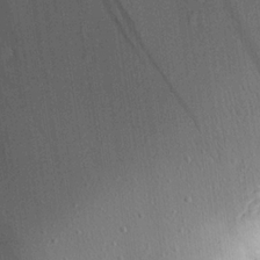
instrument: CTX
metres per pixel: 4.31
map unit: Aa
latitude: 21.2537
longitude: -142.9892
